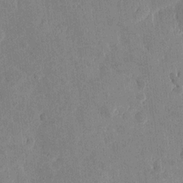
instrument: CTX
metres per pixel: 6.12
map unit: eHh
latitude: 4.2711
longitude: -71.7072
